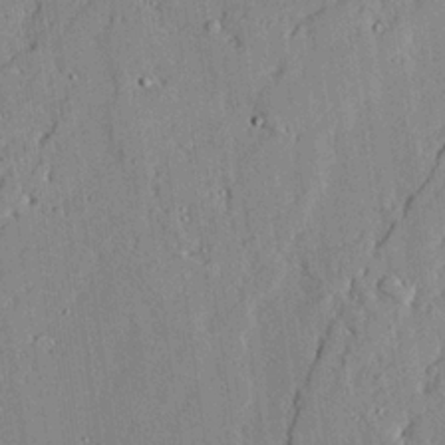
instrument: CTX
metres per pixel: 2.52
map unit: lAvf
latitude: 24.2333
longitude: -111.3293
